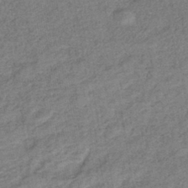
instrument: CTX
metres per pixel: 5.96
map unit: lHb
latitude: -40.0661
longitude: 71.2754
